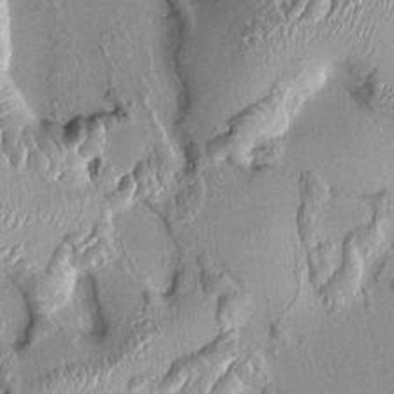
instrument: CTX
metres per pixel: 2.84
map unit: HNhu
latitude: 3.8205
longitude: 7.9178
